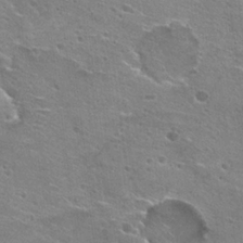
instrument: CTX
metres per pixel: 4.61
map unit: Hto
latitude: 22.9892
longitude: -42.5735
